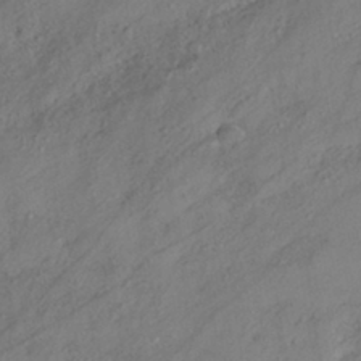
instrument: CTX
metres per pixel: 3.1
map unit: HNhu
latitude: -41.5399
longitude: 107.4644
